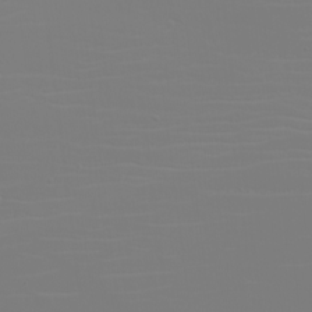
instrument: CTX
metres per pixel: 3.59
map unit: eHh
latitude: -5.8233
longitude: -84.1389
